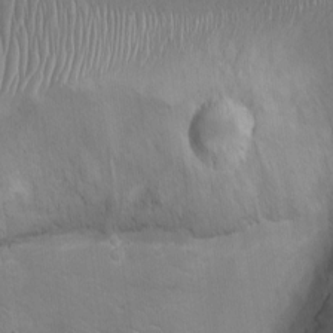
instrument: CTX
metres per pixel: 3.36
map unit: Ht
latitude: -3.7666
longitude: -15.1215
